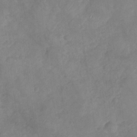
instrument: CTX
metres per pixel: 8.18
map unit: Nhu
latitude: -29.2565
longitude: -63.2537
